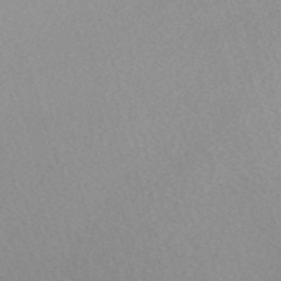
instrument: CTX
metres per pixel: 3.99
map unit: eHh
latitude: -54.6519
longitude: -88.8569
